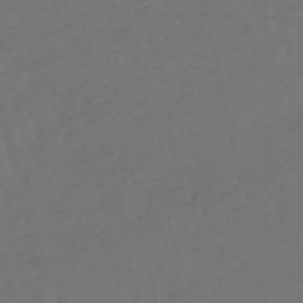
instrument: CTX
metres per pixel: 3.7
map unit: lHb
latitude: -50.5385
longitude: 81.1053
